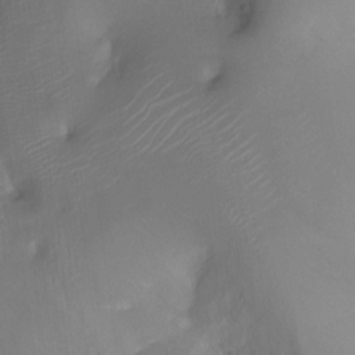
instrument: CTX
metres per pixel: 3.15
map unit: Ht
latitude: -16.2740
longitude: -41.5749
